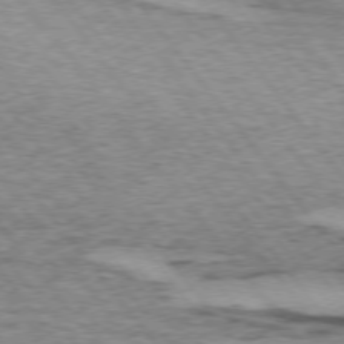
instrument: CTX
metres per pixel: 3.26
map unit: lApd
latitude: 74.1389
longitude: -76.7435
